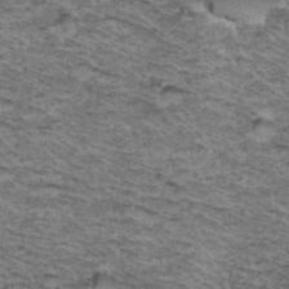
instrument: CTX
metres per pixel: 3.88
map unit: Hto
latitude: 37.2915
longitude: -46.6491
